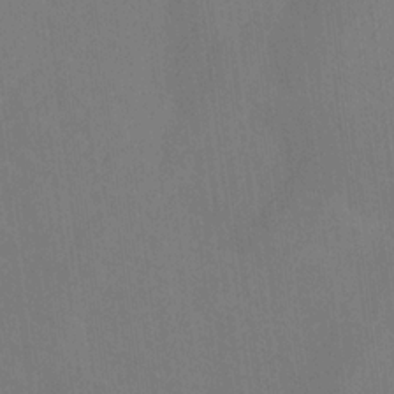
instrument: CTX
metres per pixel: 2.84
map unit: HNhu
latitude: -29.2943
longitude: 66.8219
